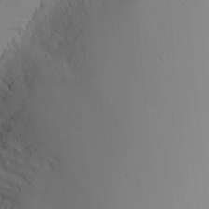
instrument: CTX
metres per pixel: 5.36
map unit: Nhu
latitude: -6.6140
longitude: -83.0458
